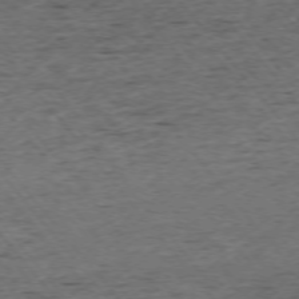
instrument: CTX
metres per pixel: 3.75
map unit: Ap
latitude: -75.1809
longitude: -90.4412
